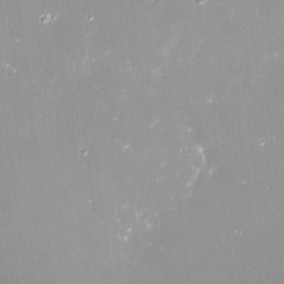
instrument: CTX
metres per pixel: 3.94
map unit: Nve
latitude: -17.8045
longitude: -59.6883
